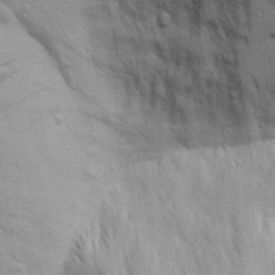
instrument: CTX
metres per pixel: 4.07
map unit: Aa
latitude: 18.5545
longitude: -125.4993
